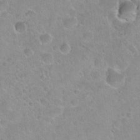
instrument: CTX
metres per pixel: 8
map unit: Hto
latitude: 21.8584
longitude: -52.5924
